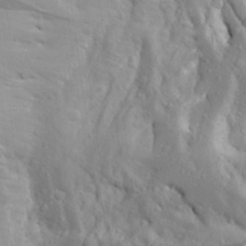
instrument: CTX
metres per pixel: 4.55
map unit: Aa
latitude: 25.1970
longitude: -148.0822
